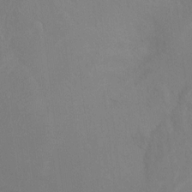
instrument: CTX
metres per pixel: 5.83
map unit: Ht
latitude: 5.0836
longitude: -28.8380
